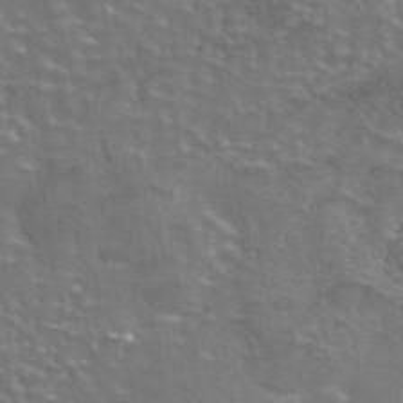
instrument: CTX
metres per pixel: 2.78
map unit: eAb
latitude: 44.8191
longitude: 107.6533
